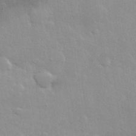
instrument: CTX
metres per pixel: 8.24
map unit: lHvf
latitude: 32.4601
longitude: -93.3103
